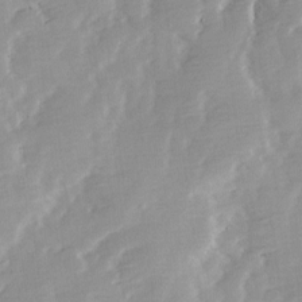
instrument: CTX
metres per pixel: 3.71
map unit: Ave
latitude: 13.7450
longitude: -103.4237
